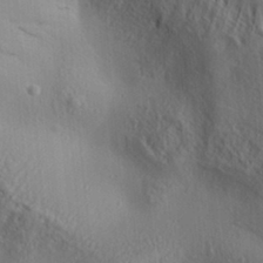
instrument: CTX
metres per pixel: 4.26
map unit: Aa
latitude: 31.1404
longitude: -140.5545
